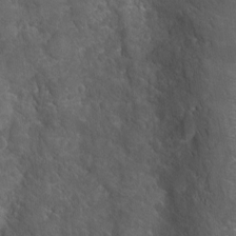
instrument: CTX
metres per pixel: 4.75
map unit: Nhu
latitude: -17.3132
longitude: -57.1214
